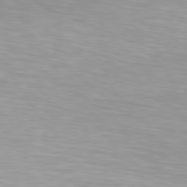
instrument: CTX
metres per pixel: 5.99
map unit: Hpe
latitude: 77.8016
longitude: -133.6883
